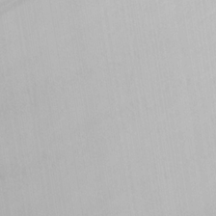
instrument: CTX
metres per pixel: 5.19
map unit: lHvf
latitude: 21.9339
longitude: 142.0661
